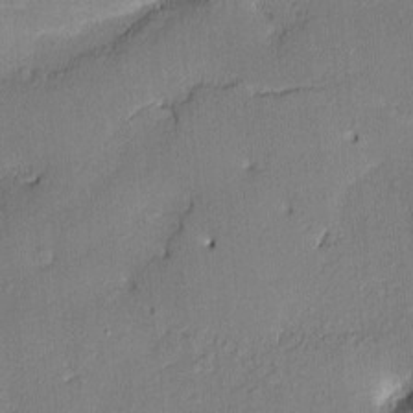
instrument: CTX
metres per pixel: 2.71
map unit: Nve
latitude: -8.5385
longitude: 175.4076
